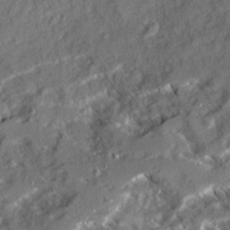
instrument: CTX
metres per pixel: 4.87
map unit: Ave
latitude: 21.0081
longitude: -129.8394
